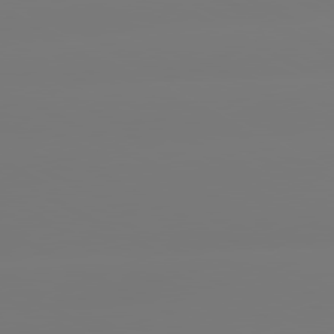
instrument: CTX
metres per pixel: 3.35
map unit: lApd
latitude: 80.6301
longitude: -148.0822
